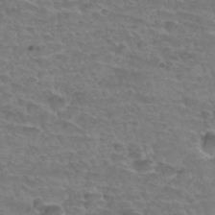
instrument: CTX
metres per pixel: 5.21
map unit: Hto
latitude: 34.2711
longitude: -44.2333
